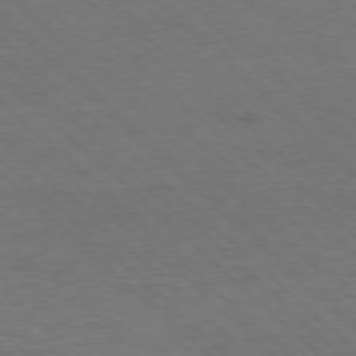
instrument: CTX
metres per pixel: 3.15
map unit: Hpe
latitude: -78.1039
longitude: 15.3510
